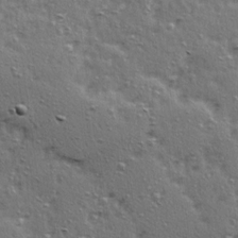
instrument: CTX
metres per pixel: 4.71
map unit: Ave
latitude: 15.5749
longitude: -104.7813
